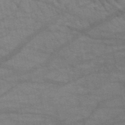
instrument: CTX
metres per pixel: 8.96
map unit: HNb
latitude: -52.3117
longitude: -43.0647
